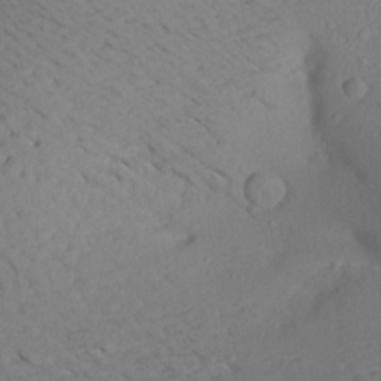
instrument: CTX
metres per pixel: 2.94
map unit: Aa
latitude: 22.2333
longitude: -144.9891
